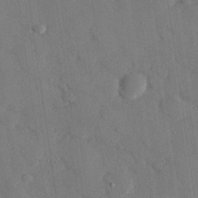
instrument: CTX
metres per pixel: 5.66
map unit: eHh
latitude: 27.4238
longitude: -80.4034
